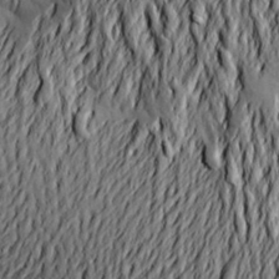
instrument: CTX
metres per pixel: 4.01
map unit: Aa
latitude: 21.5560
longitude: -150.1766
